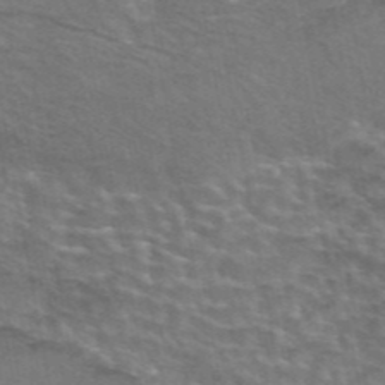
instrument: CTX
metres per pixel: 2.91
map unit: eAb
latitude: 44.7624
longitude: 107.4455
